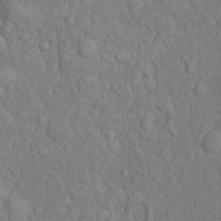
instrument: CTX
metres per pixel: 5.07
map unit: eHh
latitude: 1.6694
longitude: -56.2333
